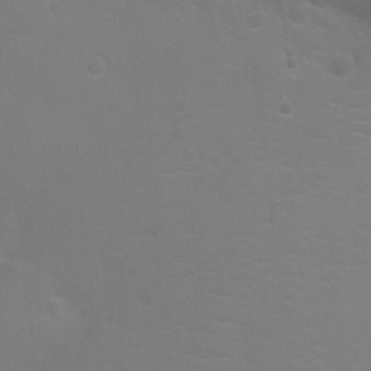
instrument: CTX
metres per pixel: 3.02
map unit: Ht
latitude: -3.7477
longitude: -19.0269
